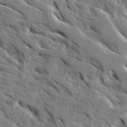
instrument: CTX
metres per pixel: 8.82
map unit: Ave
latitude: 16.1200
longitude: -130.8569
